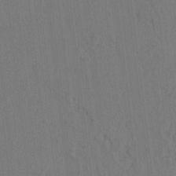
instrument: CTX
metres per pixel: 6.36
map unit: HNhu
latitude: 4.0822
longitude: -6.6490
